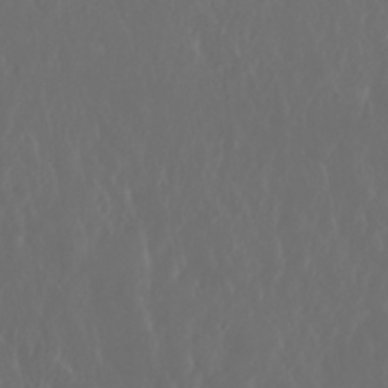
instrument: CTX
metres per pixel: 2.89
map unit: Nhu
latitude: 29.7260
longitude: -57.5749
